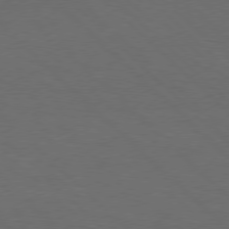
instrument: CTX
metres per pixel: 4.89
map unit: Hpe
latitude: 77.2159
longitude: -150.2900
